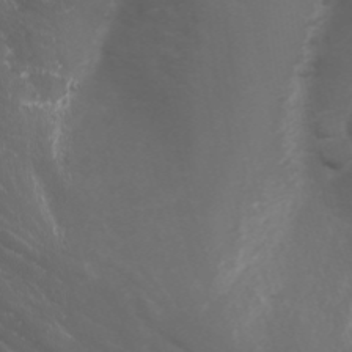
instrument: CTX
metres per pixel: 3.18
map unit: Nhu
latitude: -0.8219
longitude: -78.3090
